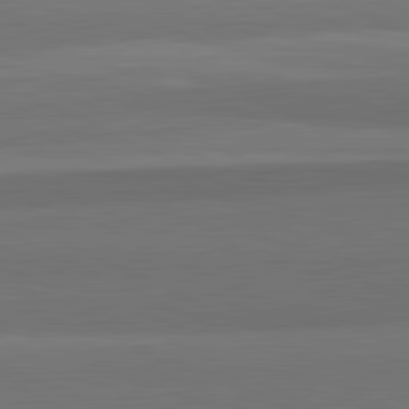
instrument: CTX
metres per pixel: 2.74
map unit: lApd
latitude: 82.1199
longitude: 158.4817
